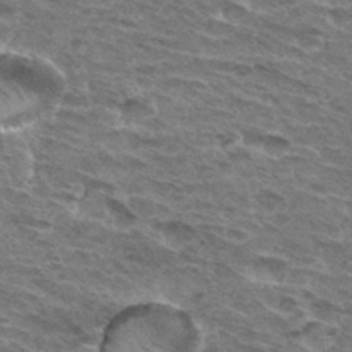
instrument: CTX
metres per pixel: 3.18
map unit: Hto
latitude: 32.7624
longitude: -45.1025
